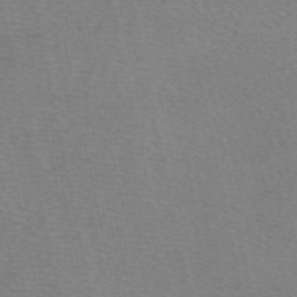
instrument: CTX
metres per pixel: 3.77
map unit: eAb
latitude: 50.3845
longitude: 105.9745
